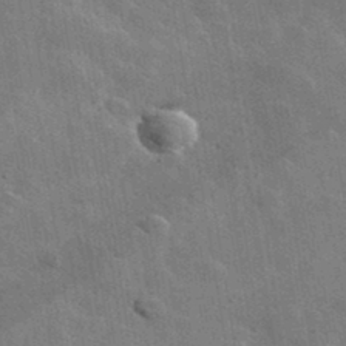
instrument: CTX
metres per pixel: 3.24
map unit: lHvf
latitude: 36.7058
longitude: -90.3278
